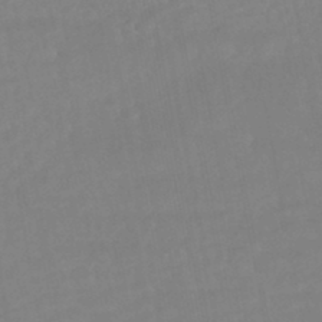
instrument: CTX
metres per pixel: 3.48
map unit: HNhu
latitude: -45.8989
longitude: 97.5021
